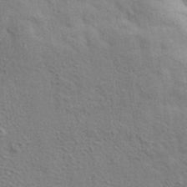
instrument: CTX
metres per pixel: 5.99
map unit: ANa
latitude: 42.2523
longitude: 56.4440
